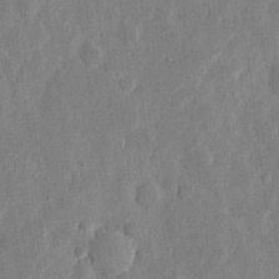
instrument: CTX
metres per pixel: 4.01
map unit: eHh
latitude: 5.3859
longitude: -71.9150
